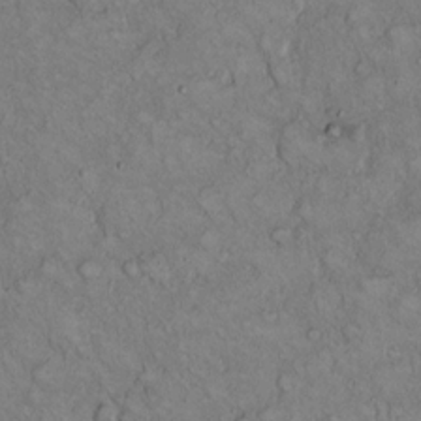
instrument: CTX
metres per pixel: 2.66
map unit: Hto
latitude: 15.2537
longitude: -57.1781
